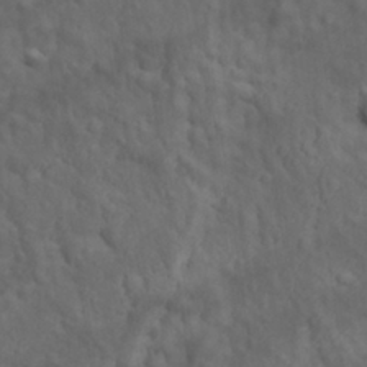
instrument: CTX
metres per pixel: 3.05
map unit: Ave
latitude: 11.9906
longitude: -104.5924
